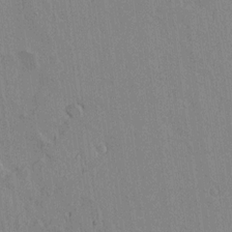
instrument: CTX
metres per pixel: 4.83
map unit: lAvf
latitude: 14.3657
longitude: -125.5938
